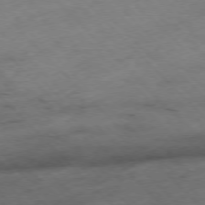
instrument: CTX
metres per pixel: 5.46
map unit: Hpe
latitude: -76.9353
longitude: -16.8380
